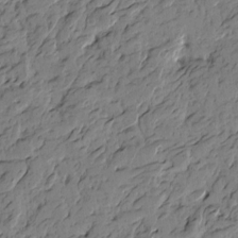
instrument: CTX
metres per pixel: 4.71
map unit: Htu
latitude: -4.4440
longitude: -177.0647
